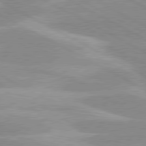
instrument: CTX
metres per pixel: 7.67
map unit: lApd
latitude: 80.2900
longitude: -124.6679
